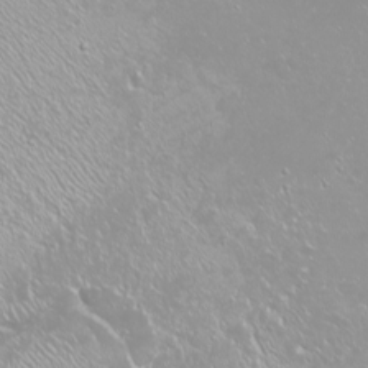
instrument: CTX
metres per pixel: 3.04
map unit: Nhu
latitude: -9.1431
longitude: -70.6112
